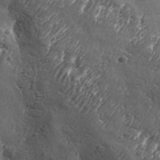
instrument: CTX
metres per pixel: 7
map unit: Aa
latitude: 34.1200
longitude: -135.2537
